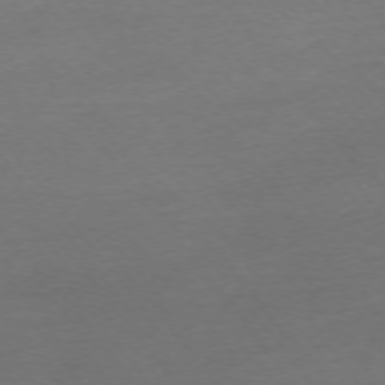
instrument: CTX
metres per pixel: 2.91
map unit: Ap
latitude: -75.2187
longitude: -83.0269
